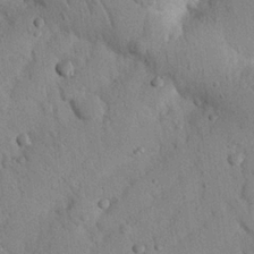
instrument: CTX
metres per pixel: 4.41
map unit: Nhu
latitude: 22.2711
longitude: -76.0633
